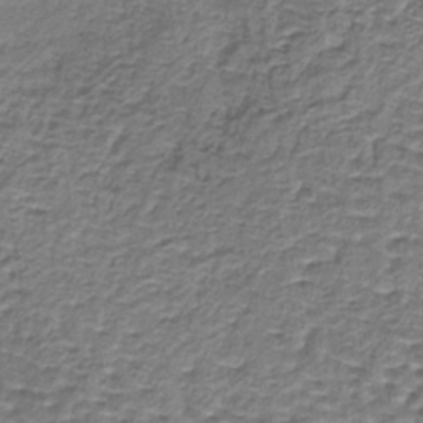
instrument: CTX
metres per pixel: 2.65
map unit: lHb
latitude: -36.4062
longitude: 59.1620
